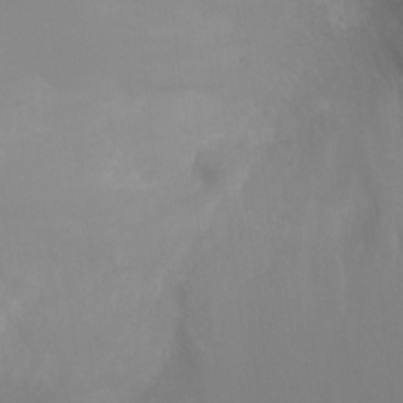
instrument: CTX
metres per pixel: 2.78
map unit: Ht
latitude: -4.5951
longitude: -24.6490
